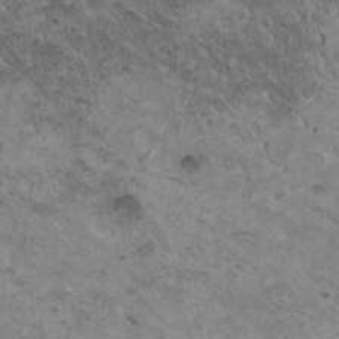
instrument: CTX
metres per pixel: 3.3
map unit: HNhu
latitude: 3.4426
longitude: 4.4629
